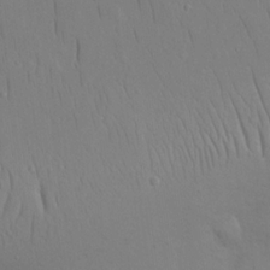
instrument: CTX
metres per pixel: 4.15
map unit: eHh
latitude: 16.1767
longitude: -71.7449
